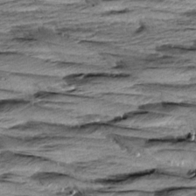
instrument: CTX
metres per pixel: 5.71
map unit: Aa
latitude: 8.5357
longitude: -137.8206
